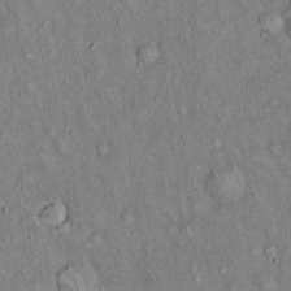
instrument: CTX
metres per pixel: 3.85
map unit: Hto
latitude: 15.3671
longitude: -58.7057
